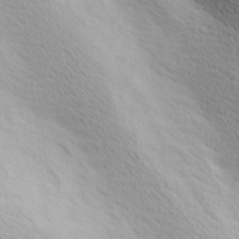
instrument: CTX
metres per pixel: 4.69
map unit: Hve
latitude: 2.5545
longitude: -123.6127
